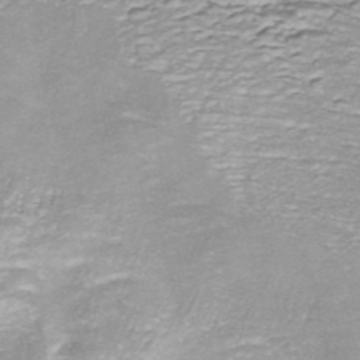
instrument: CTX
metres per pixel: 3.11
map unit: ANa
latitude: -44.4818
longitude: 105.4265
